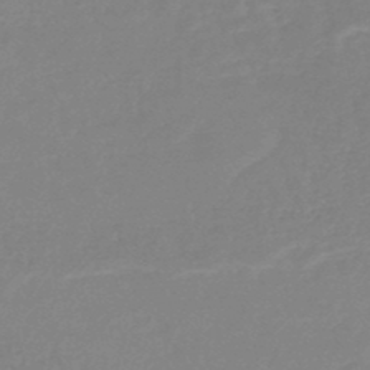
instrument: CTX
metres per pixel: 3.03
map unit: HNb
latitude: -48.7652
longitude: -44.0822
